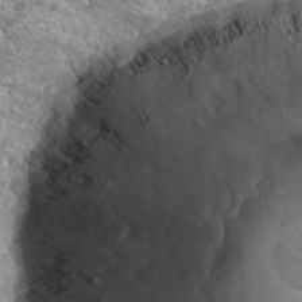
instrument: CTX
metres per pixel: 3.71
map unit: Hto
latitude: 28.4034
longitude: -46.6113
